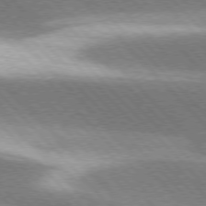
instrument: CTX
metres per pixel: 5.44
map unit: lApd
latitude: 76.2900
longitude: -64.1389
